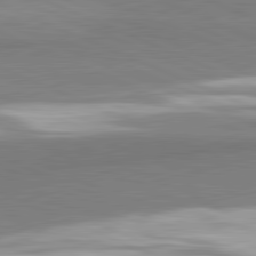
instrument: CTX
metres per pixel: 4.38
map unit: lApd
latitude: 81.9339
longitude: 161.2943
